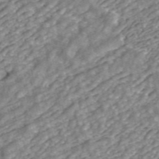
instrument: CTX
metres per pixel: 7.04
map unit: ANa
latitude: 43.4993
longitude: 29.2943
